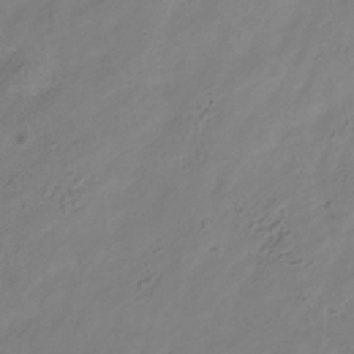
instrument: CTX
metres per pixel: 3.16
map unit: Hve
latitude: -35.1431
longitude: 88.8219
